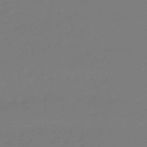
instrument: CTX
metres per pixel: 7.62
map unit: eHb
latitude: -49.5399
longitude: 77.7100
